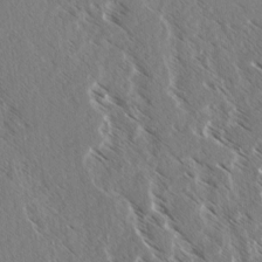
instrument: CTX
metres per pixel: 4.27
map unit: lAvf
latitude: 4.5546
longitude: -105.4616
